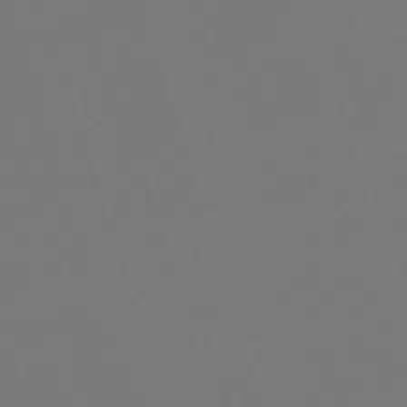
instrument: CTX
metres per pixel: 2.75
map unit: eHh
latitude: -63.4832
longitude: 52.9541
